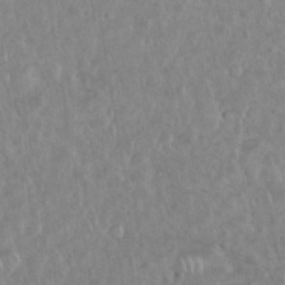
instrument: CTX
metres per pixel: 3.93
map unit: eHh
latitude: 34.6490
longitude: -62.1200
